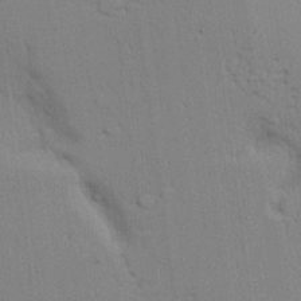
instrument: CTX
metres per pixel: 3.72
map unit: lAvf
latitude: 25.2725
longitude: -112.1011
